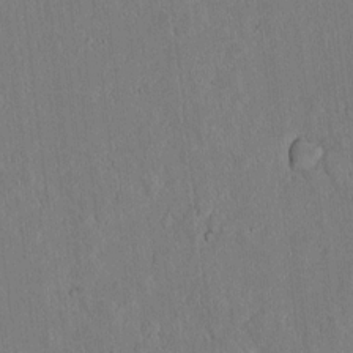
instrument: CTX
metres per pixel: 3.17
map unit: lAvf
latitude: 7.7450
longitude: 168.6329
